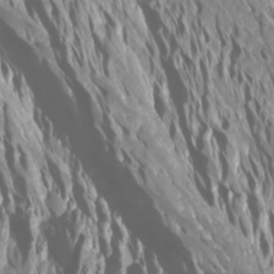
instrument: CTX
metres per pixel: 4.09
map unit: Htu
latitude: -4.4818
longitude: -72.9136
